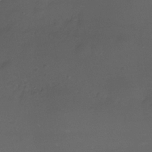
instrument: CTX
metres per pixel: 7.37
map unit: Nhe
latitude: -35.7289
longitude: -117.7072
